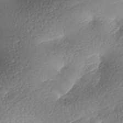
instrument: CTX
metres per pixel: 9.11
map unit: lAa
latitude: -8.1039
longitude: -127.1403
